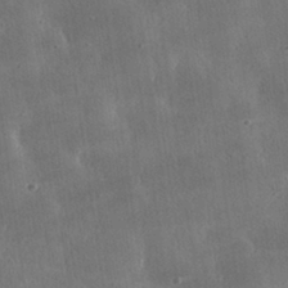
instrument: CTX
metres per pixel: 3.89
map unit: lHvf
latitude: 31.3293
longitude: -92.8191
